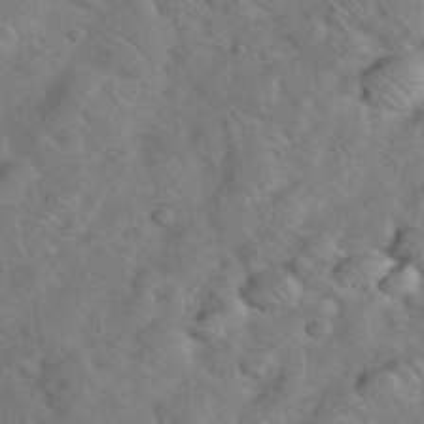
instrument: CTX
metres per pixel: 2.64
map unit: eHh
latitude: 37.8961
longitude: -65.0080
